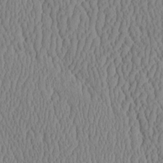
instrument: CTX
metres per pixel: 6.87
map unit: eHh
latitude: -3.7477
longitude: 15.5399
